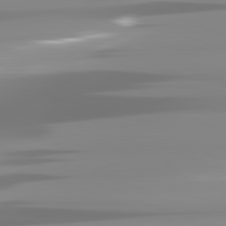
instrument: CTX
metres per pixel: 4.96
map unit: lApd
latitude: 81.9339
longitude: -138.6113
